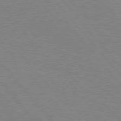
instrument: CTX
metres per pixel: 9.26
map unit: Hpe
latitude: 76.3845
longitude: -151.5749
